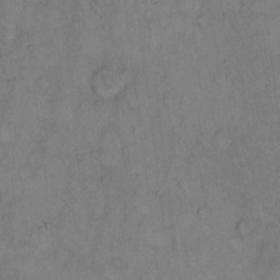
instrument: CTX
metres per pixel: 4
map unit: Hto
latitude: 10.8947
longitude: -59.0270
